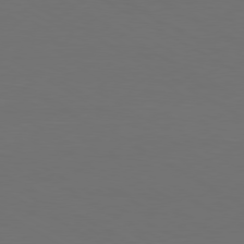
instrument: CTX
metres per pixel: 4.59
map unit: Ap
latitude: -80.6897
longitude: -60.5168
